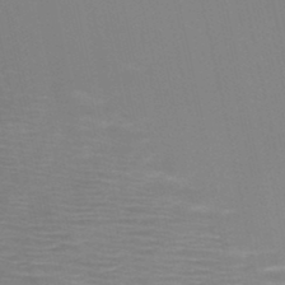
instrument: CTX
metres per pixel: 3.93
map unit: HNb
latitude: -47.1242
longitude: -47.1781
